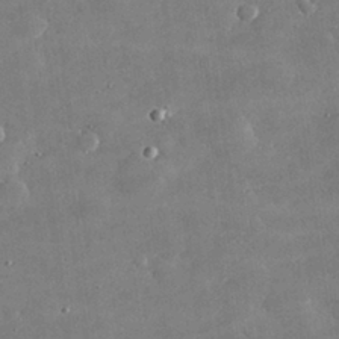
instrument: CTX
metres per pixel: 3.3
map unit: lHvf
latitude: 31.0459
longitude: -93.6694
